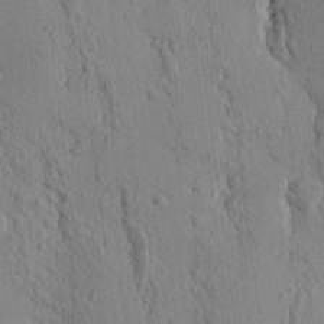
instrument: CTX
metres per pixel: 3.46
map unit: Nhu
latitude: 15.5560
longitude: -78.0633
